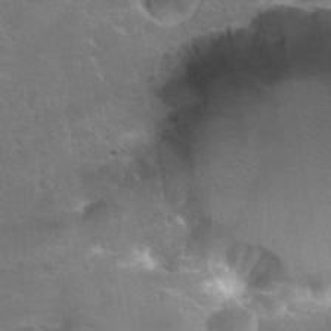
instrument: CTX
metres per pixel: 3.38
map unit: Nhu
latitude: 30.9703
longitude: -53.5560
